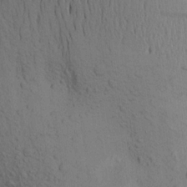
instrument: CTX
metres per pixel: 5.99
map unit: Aa
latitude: 19.5371
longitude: -149.1214
